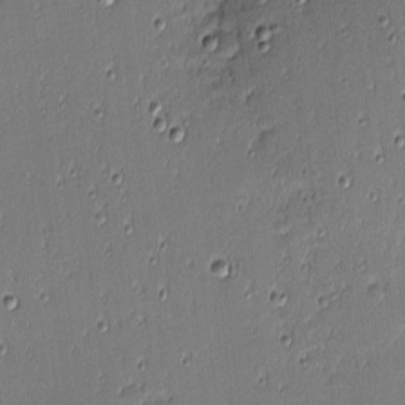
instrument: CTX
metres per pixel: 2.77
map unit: eHh
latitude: -3.5966
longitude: -82.6868
